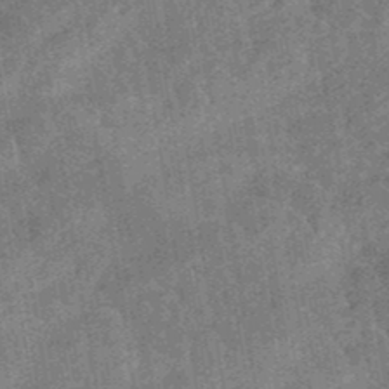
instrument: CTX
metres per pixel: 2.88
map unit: eHb
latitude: -48.4251
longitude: 85.5966
